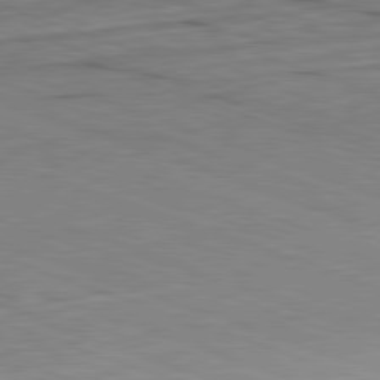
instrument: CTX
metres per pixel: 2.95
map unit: Hpe
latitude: -82.4629
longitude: 14.0094
